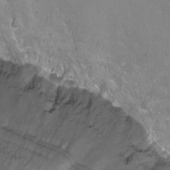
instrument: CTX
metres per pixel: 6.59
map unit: Nhu
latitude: -6.1794
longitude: -48.3845
